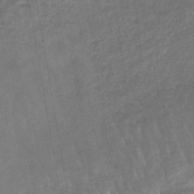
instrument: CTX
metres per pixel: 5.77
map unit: lHb
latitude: -44.8597
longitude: 79.5966
